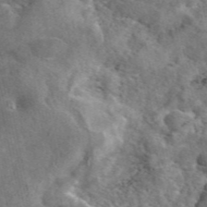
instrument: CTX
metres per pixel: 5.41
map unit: eAb
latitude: 45.5749
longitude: 111.2753
